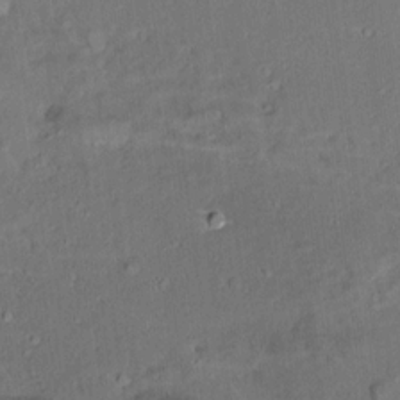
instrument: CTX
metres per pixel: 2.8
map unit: Aa
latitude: 10.7813
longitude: -141.6693
